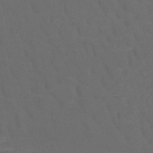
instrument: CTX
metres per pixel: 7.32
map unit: HNb
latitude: -50.2173
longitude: -48.1011
